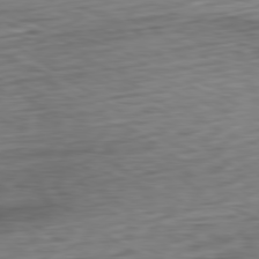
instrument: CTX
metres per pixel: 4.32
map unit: Ap
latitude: -80.4818
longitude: -69.7828
